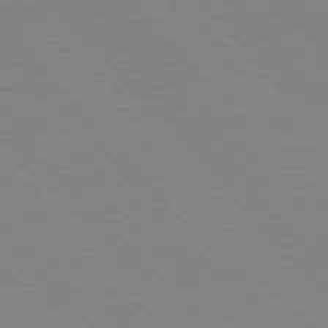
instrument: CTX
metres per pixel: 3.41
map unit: Ap
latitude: -76.2928
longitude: -86.4979
